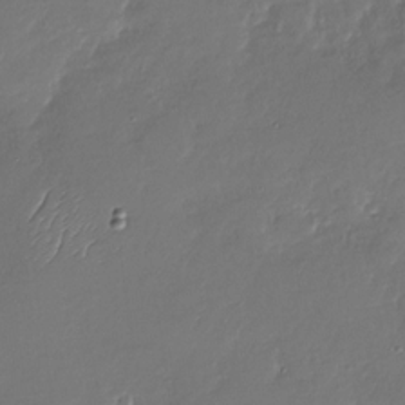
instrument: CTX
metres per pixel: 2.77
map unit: Nhu
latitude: -28.5574
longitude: -60.8002
